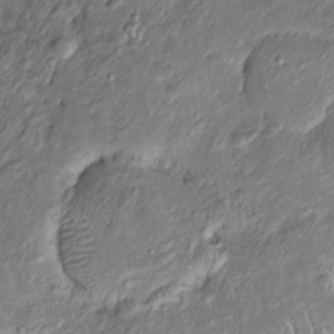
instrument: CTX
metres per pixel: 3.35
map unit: Htu
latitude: -6.3873
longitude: 157.5399
